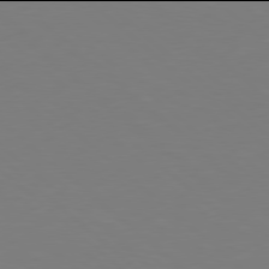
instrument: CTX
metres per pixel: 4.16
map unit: Hpe
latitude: 77.9906
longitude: -172.3467
